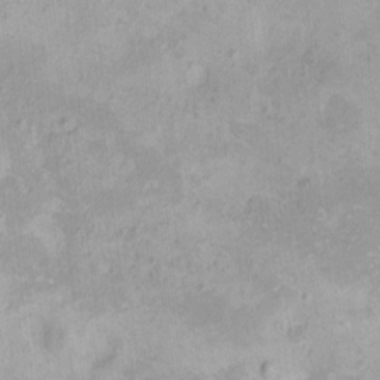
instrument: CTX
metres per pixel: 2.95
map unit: HNhu
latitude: 5.6127
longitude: 7.8044
